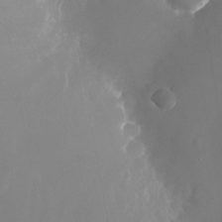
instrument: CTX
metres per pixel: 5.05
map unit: Nhu
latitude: -24.0850
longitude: -72.3468
